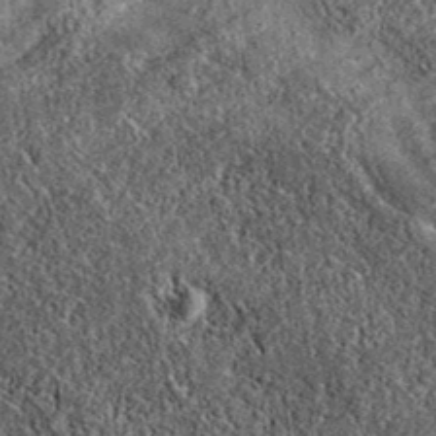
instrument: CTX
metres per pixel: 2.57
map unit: eAb
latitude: 37.8394
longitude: 108.1795
